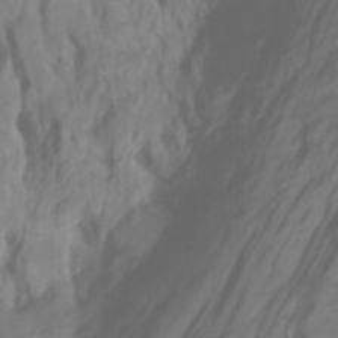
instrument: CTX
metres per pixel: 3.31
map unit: Htu
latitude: -5.3131
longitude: 137.4265
